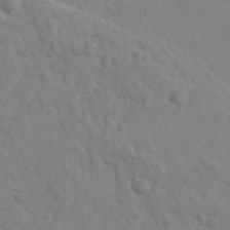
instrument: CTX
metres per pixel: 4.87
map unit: Ave
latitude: 18.5734
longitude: -133.3671
